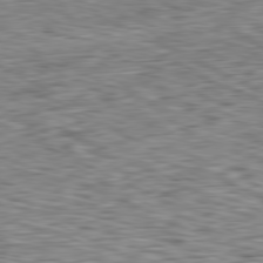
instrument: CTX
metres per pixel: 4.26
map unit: Ap
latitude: -81.0865
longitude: -71.6694
